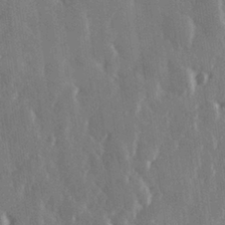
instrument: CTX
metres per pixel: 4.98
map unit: Hve
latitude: 28.2711
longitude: 149.0298
